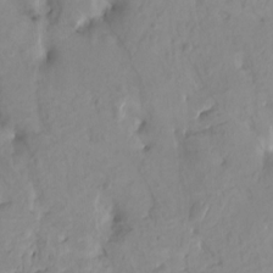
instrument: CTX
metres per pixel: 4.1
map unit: HNhu
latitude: 1.9906
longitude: 7.8233
